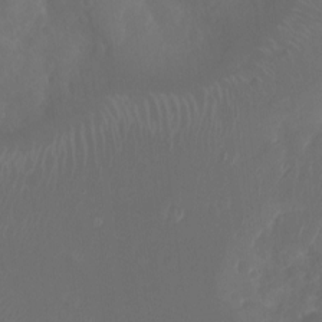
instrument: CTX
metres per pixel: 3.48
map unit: Nhu
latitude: -14.2173
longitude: -62.5357
